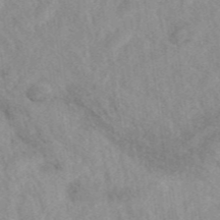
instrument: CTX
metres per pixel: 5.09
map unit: eAb
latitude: 40.4789
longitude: 109.9745
